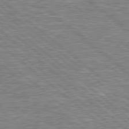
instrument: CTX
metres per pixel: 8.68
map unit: lApd
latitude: 78.8758
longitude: -157.7449
